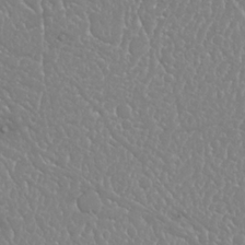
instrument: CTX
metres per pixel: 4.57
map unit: Nhu
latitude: 25.2537
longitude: -59.8583
